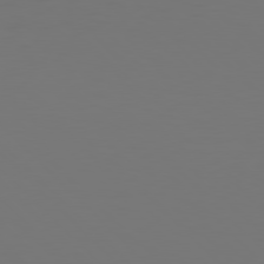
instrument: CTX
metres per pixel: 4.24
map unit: Hpe
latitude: 77.9150
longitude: -167.0080
